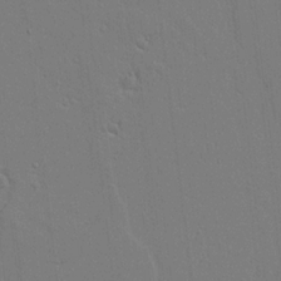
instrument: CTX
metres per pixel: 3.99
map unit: lAvf
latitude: 17.2159
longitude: -127.2348
